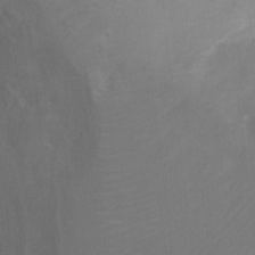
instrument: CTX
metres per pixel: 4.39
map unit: Ht
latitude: -3.0486
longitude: -28.6112
